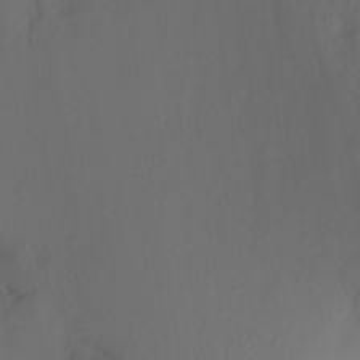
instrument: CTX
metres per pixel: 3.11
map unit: Ht
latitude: -5.9178
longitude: -34.6490
